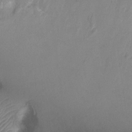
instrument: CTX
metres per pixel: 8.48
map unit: Ht
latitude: -10.5196
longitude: -28.1578
